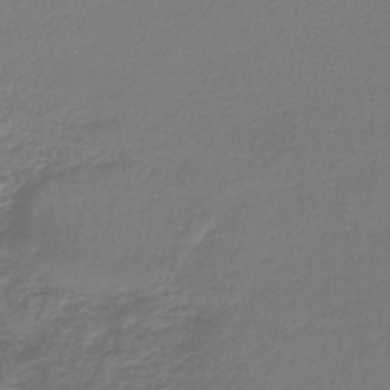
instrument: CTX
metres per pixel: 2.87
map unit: lHb
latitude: -45.8800
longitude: 63.2187
